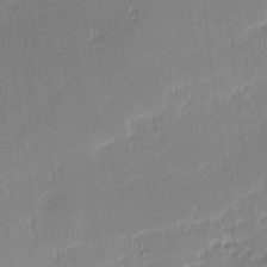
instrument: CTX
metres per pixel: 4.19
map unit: eHh
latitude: -3.1242
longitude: -82.6490
